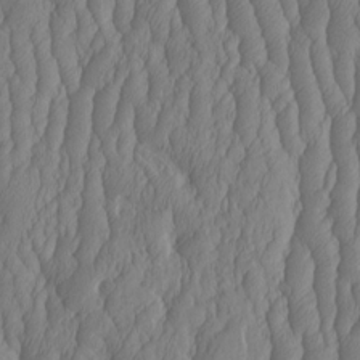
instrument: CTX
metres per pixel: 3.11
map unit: HNhu
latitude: -2.2739
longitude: 13.2754
